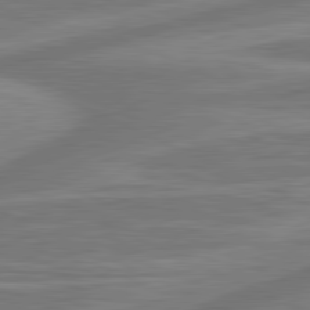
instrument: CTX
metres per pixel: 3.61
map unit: lApd
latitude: 81.3859
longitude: -175.5182
